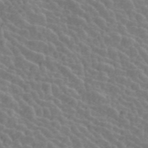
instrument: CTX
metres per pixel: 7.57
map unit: ANa
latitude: 45.4049
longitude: 38.2172
